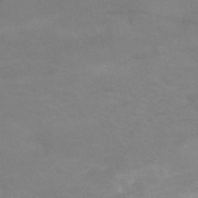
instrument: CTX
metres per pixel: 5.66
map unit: HNb
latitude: -53.1242
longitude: -46.1389
